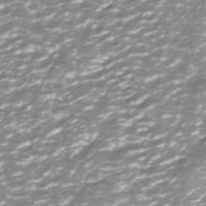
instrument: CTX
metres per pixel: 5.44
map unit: ANa
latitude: -41.3698
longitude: 104.1983
